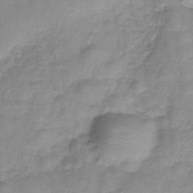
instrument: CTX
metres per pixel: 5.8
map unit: Hve
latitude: -29.5399
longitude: 94.8597
